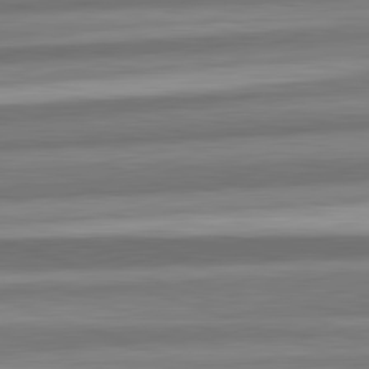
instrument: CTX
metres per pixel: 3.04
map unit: lApd
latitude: 82.3656
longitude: 179.7666
